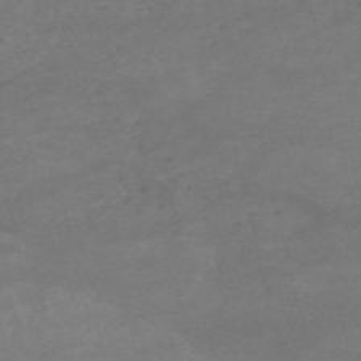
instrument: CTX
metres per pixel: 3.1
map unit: HNb
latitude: -55.2943
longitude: -44.6490
